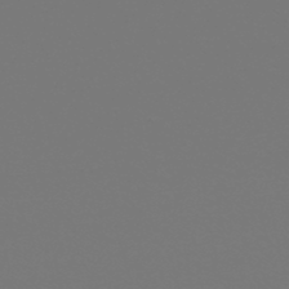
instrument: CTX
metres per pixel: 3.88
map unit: HNb
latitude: -45.5777
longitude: 55.3321
